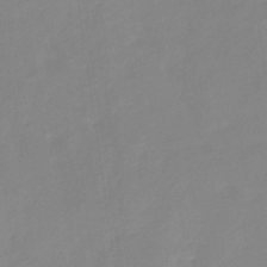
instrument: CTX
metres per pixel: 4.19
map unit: HNb
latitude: -31.8044
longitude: 60.0472
